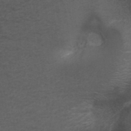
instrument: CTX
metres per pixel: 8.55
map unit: ANa
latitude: 38.8002
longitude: 23.3699
